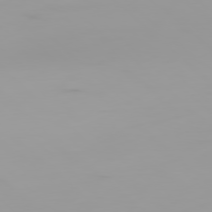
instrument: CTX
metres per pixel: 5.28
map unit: Ap
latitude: -79.3698
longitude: -69.1970
